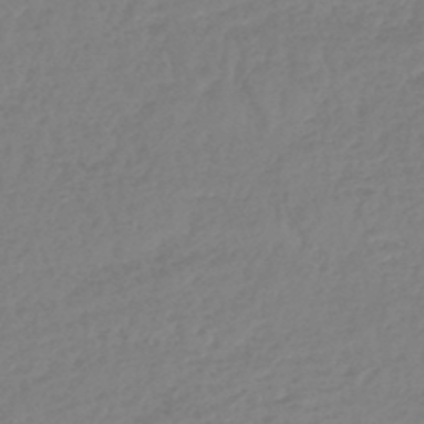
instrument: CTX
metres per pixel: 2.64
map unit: lHb
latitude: -45.3510
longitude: 70.4818
